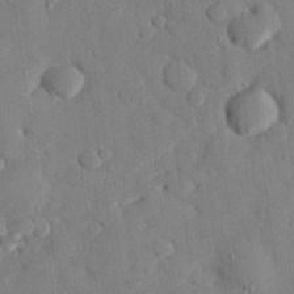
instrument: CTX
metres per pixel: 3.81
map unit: eHh
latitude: 27.1403
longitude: -79.0459
